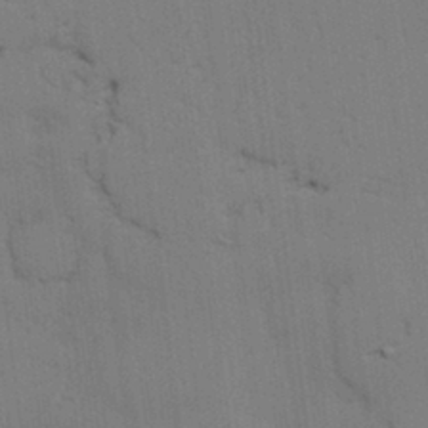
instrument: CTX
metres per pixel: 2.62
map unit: lAvf
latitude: 25.7260
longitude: -112.0822
